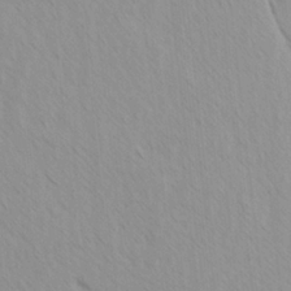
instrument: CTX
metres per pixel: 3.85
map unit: Ave
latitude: -1.4833
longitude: -113.0647
